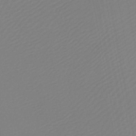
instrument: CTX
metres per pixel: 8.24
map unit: lHb
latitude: -46.1228
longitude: 74.3118
